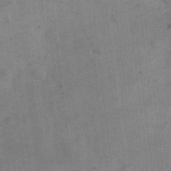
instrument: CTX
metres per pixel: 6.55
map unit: eHh
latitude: 24.3089
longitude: -65.3482
